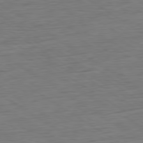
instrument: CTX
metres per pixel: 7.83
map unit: Ap
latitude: -80.5952
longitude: -79.8395
